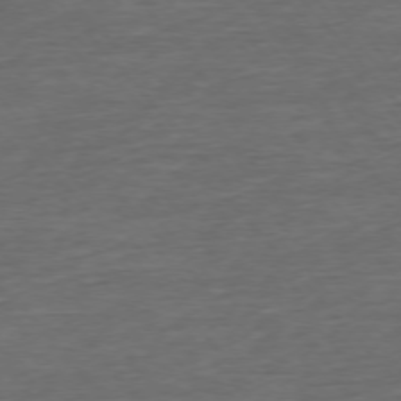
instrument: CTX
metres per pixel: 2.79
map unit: Ap
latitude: -75.9178
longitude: -92.9324
